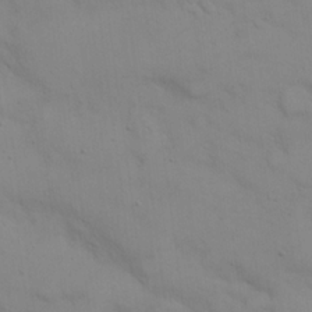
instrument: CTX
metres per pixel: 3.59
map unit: eHh
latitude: 21.6505
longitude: -61.6883
